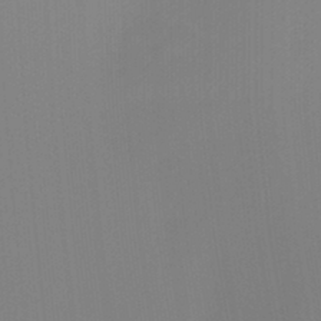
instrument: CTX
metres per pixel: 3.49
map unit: Hto
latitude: -8.5385
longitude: -49.1403
